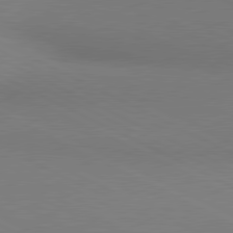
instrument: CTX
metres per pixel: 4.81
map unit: lApd
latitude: 80.8002
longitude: 145.0298
